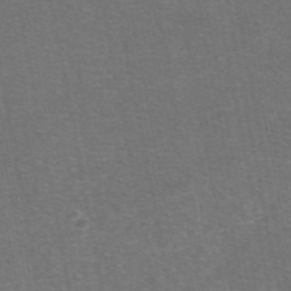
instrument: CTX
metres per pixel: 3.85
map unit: eAb
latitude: 47.4994
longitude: 105.4643
